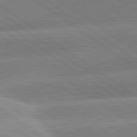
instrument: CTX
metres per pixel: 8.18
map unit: lApd
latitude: 81.4237
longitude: -157.4048
